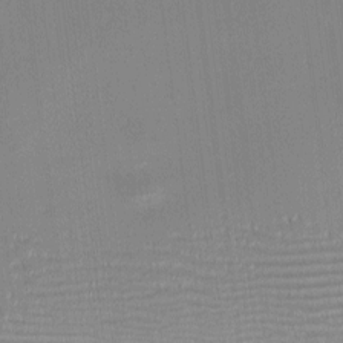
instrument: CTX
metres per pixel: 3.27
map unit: eHh
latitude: -2.3306
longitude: -82.7435
